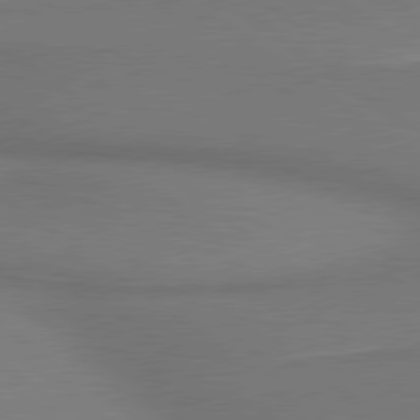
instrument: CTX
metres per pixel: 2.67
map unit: lApd
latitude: 79.4994
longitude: 179.4832
